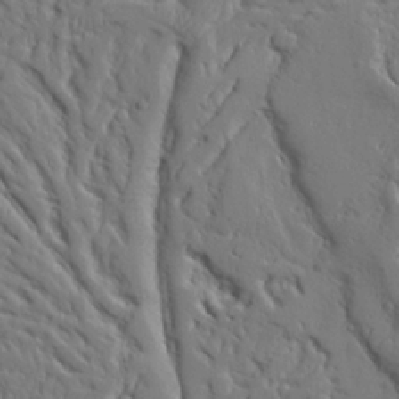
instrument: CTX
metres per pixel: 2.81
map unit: Aa
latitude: 25.2159
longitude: -129.7449
